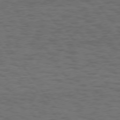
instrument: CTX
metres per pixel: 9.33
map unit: Hpe
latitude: 75.3860
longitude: -136.0822
